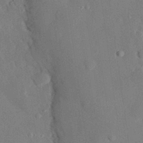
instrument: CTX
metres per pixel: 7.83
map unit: eHh
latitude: 29.8772
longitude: -80.8380
